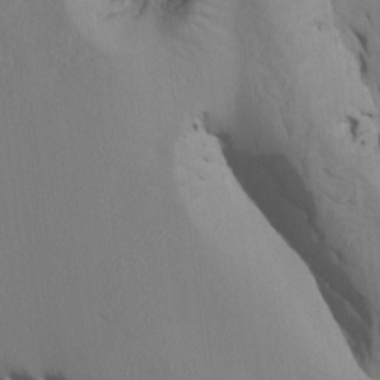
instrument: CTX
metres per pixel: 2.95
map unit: Htu
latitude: -7.0486
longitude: 144.7652
